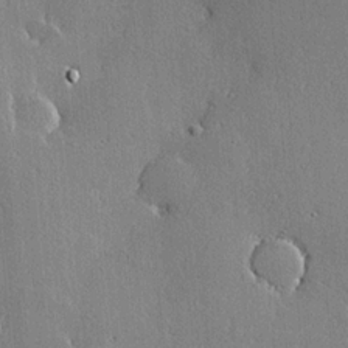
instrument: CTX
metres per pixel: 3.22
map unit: lHvf
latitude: 20.0633
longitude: 145.9556
